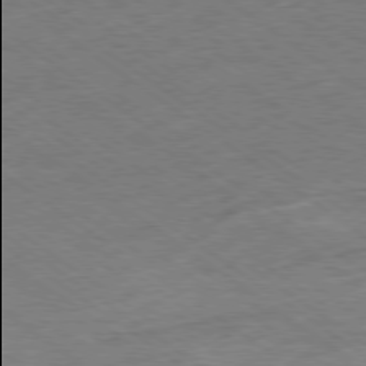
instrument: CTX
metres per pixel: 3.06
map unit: Hpe
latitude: -78.9730
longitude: -13.9906
